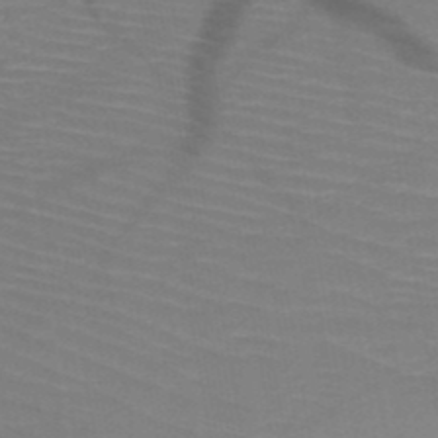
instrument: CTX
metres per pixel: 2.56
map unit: HNb
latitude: -49.8234
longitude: -44.9513
